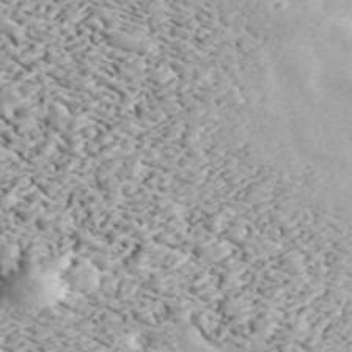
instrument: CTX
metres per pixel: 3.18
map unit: ANa
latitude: 44.0633
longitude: 46.6140
